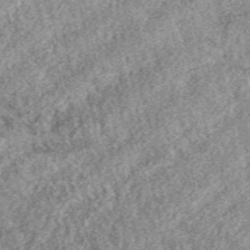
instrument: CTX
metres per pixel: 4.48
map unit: eAb
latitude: 38.5735
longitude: 109.9556
